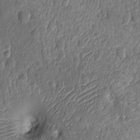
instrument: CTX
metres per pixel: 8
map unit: Nhu
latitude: -12.3873
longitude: -23.0080
